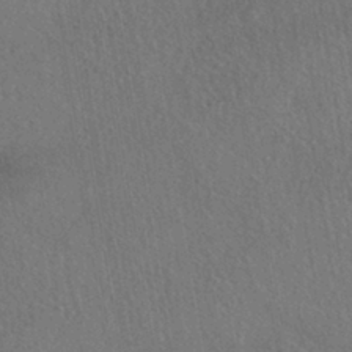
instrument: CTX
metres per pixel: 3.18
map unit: HNhu
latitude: -41.0675
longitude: 98.6140
